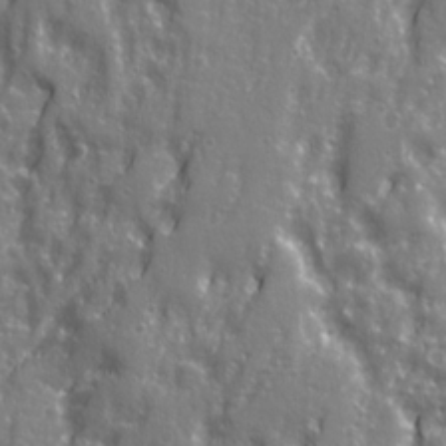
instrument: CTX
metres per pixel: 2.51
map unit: Ave
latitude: 22.3467
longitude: -133.2348
